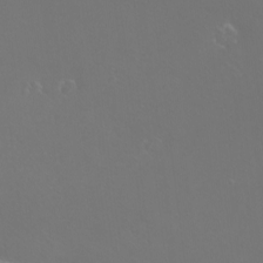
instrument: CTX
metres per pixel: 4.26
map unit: eHh
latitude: -10.8597
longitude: -65.3671
